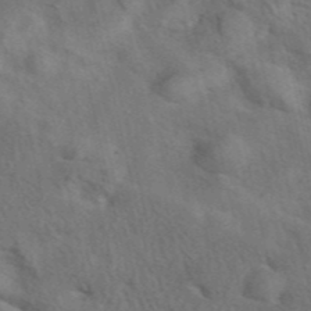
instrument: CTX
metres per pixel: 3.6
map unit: eAb
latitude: 42.0822
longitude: 108.8408
